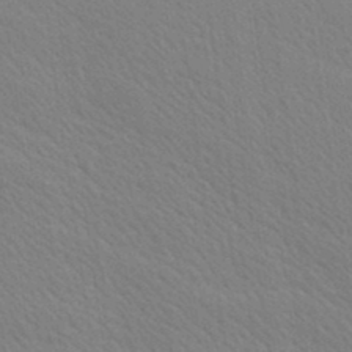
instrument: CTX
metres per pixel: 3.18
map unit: Ave
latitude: 20.3279
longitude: -139.1592
